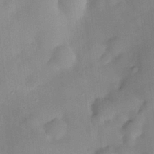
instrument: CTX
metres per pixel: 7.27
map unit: HNhu
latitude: 6.7246
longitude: 13.5588
